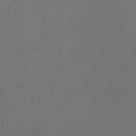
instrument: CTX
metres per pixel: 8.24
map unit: eHb
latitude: -47.3887
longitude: 85.9178
